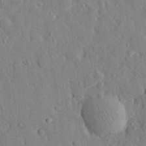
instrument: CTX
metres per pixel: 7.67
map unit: eHh
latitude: 29.2348
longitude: -77.4615
